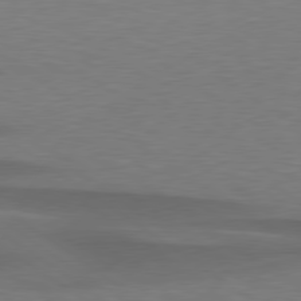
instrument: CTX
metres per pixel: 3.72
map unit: lApd
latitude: 79.0648
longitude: -95.1214
